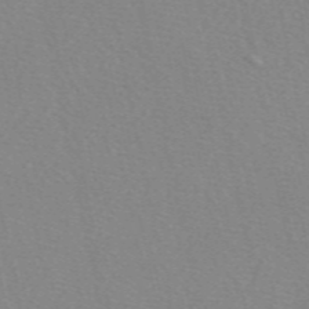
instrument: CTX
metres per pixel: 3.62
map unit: eAb
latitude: 50.2900
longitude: 108.1039
